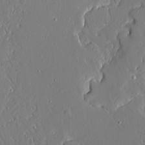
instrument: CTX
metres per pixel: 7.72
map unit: Ave
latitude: 15.5560
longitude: -140.4412
